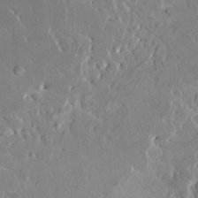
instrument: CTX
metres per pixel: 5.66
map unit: HNhu
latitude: 5.0269
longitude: 3.7477
